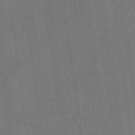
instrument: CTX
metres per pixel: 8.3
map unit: HNb
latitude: -35.8800
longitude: 54.6141
